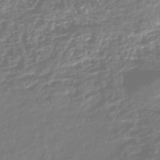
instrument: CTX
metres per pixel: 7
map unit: HNhu
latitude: -47.2187
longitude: 29.2565
